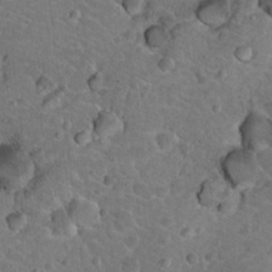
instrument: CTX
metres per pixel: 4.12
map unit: Hto
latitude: 19.7827
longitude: -33.2915
